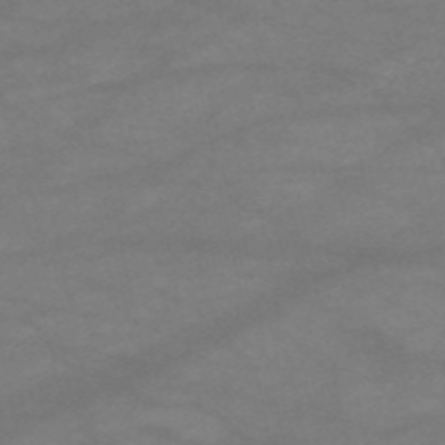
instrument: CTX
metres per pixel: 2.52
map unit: HNb
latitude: -54.0850
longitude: -41.3859
